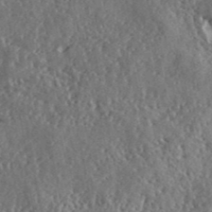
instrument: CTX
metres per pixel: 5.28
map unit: lHvf
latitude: 41.8583
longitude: -89.2537
